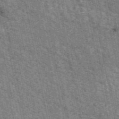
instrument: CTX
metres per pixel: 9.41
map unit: eAb
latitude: 50.7057
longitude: 112.5385
